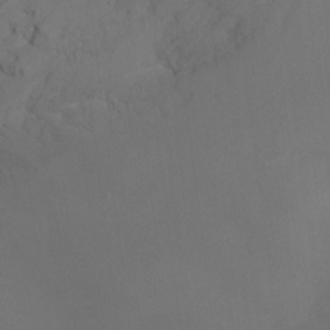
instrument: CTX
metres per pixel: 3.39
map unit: Ht
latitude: -10.3873
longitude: -33.3860
